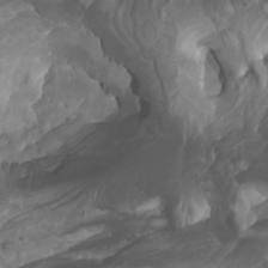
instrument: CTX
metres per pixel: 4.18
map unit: Htu
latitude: -5.0864
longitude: -75.9717
